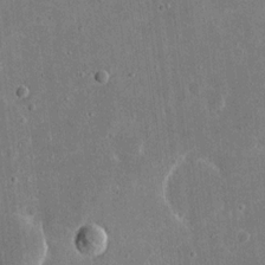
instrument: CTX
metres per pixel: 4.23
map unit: eHh
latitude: 16.5735
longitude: -71.2915
